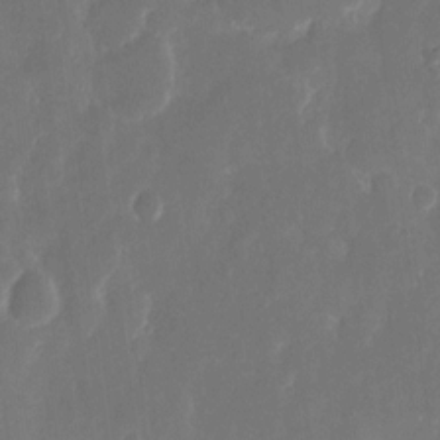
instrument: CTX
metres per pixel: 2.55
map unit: eHh
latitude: 12.7813
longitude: -72.5735
